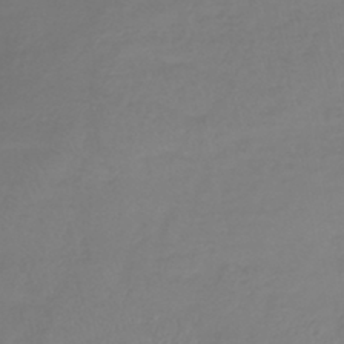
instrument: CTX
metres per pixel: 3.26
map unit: lHb
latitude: -40.8030
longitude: 72.3684
